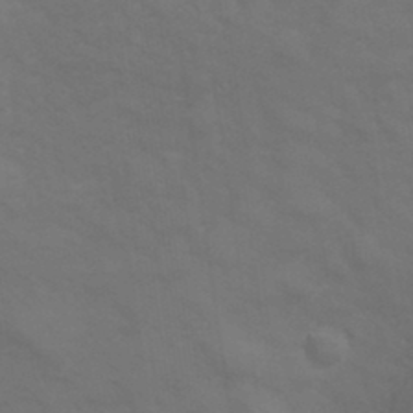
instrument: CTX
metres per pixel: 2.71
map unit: Hve
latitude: 33.5371
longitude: 150.3684
